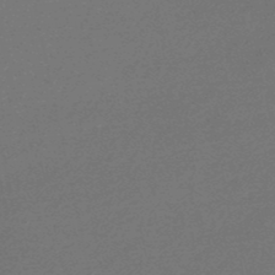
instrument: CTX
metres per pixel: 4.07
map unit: HNb
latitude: -48.6708
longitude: 60.2362
